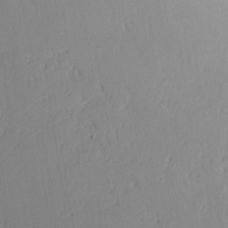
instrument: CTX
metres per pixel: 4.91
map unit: Aa
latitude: 17.7072
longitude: -126.4034
